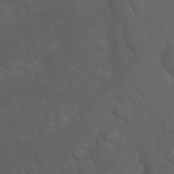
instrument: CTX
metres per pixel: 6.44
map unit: Nhu
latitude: 23.5560
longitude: -62.1389
